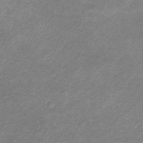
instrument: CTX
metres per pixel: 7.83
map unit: HNb
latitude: -32.0094
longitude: 61.1809
